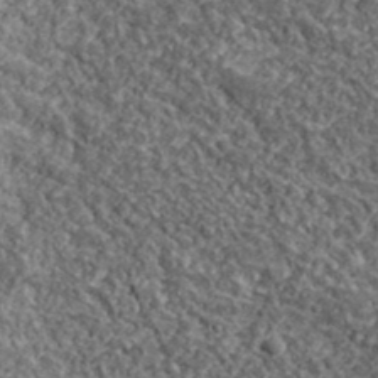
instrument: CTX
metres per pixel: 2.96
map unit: lHvf
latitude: 39.1214
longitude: -88.0822
